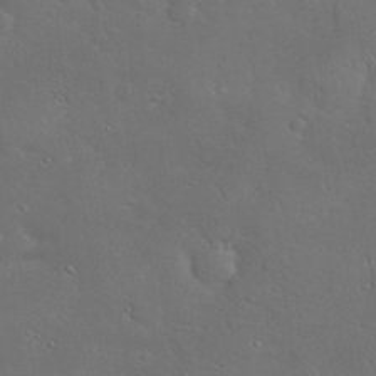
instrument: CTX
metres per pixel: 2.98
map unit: Nhu
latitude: 28.7057
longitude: -67.9150
